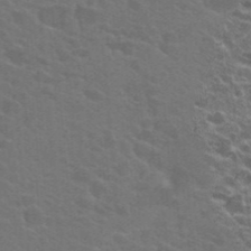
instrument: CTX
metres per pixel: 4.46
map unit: Hto
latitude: 23.9528
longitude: -36.3279
